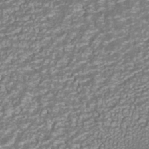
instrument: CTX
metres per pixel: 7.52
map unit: ANa
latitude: -42.5006
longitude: 108.2928
